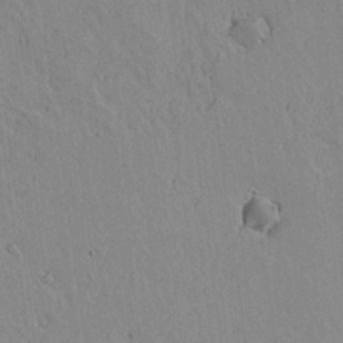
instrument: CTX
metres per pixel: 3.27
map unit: lAvf
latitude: 14.9703
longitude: -125.5560
